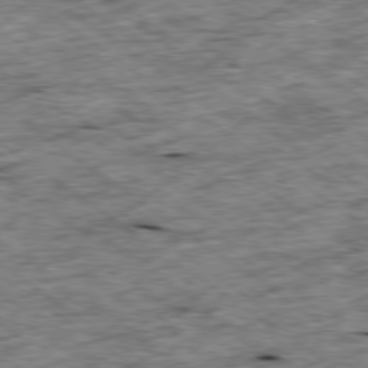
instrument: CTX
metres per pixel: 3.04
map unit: Ap
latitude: -79.1620
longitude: -87.4993
